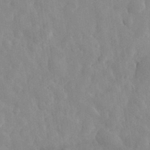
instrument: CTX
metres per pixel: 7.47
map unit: eHh
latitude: 31.6883
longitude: -72.4223
